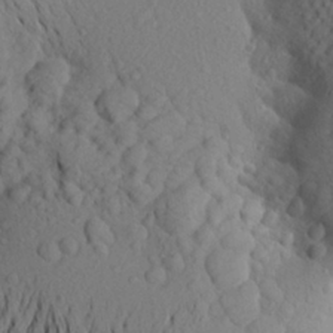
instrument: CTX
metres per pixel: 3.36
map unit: Aa
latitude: 23.8016
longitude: -146.6491
